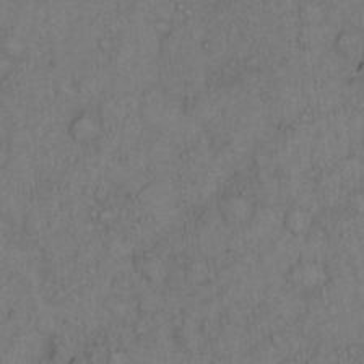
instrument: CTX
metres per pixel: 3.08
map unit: Hto
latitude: 12.7246
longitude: -57.2914
